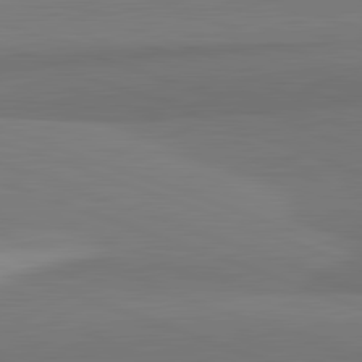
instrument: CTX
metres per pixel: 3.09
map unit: lApd
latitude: 82.3467
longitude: 149.5588
